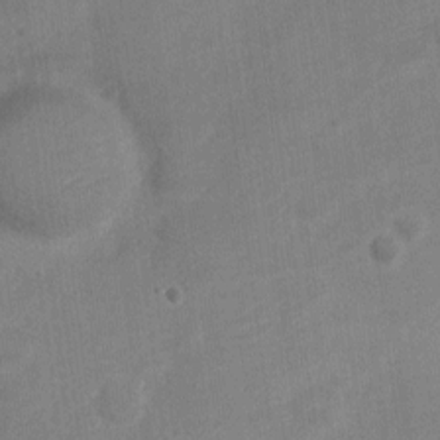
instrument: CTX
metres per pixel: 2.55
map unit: Nve
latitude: -18.9920
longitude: 108.1984
